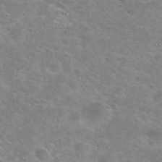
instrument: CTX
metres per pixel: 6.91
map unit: Nhu
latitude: 29.3104
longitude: -48.2334
